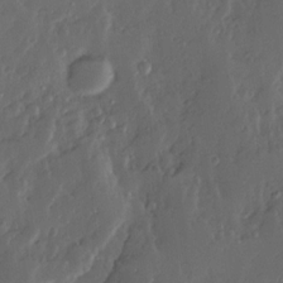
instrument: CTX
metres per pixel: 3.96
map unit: Ave
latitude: 13.8772
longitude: -136.1767
